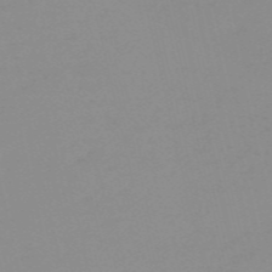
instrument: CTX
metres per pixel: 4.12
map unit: HNb
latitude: -56.4629
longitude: -43.0081
